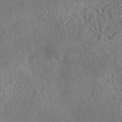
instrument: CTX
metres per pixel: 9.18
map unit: eAb
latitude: 43.5371
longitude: 108.9164
